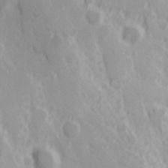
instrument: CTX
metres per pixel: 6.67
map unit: Hve
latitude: 25.4993
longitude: 146.2928
